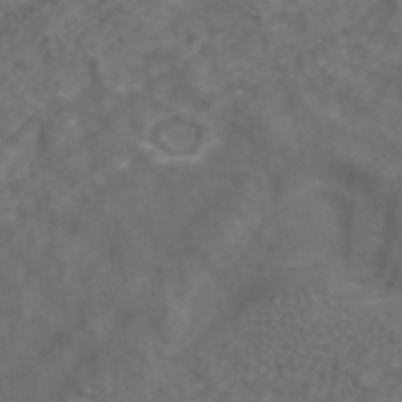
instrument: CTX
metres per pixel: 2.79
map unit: ANa
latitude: 42.8380
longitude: 24.2172
